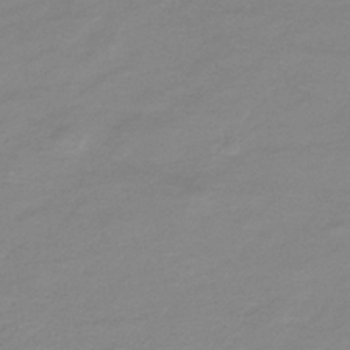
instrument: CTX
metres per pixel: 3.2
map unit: lHb
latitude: -34.1039
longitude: 70.2740
